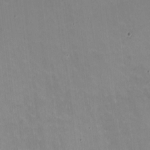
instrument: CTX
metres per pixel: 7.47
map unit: HNhu
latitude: -1.0298
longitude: -3.4804
